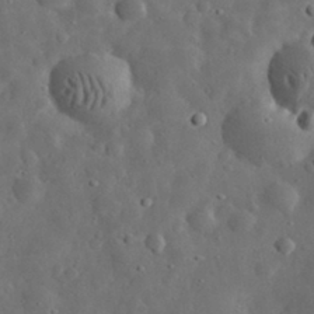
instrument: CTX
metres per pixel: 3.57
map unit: eHh
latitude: 32.3278
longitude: -74.8569
